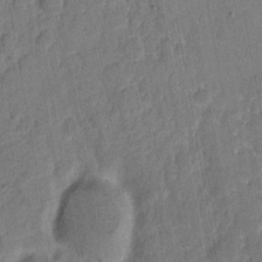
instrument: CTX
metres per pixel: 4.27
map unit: eHh
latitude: 8.4412
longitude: -66.2711
